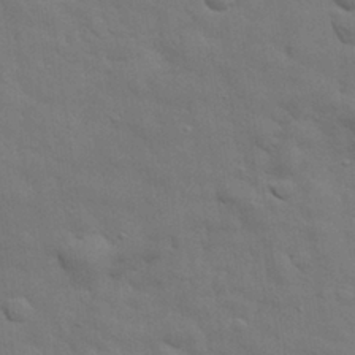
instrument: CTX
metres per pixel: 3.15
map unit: eHh
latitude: 29.1403
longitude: -75.4993
